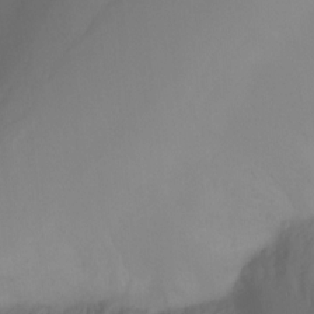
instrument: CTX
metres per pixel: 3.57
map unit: Ht
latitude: -15.8045
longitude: -42.8380
